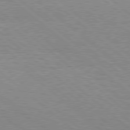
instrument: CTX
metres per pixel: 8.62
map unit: Hpe
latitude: 78.6113
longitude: -140.4790
